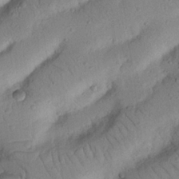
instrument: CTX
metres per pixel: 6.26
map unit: Nhu
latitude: 22.1578
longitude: -75.4049
